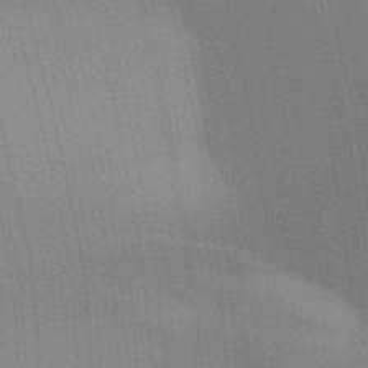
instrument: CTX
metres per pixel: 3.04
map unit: Aa
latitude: 32.4223
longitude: -143.1025
